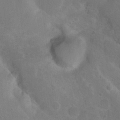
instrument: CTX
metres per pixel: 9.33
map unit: Nhu
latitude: 8.9514
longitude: -22.2900
